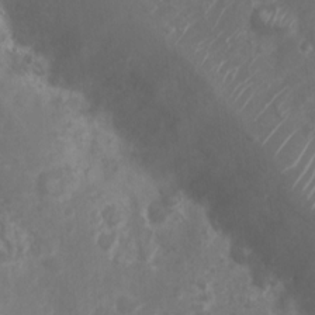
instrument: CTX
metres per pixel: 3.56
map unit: Nhu
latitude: 5.8205
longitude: -18.5923
